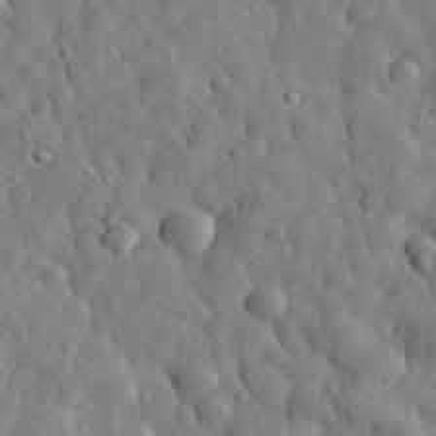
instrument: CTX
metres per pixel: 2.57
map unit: eHh
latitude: 32.0255
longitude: -73.8584
